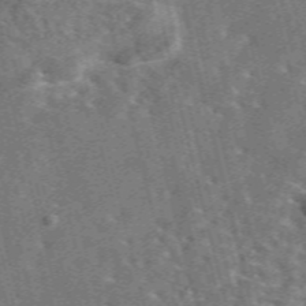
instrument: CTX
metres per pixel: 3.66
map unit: eAb
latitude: 44.6868
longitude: 111.2376
